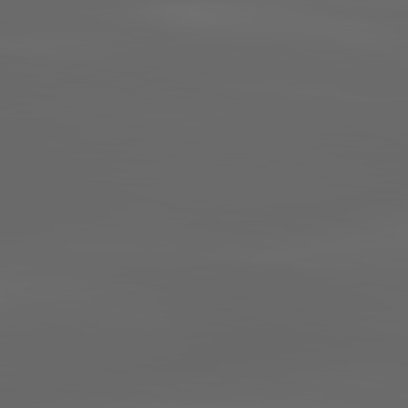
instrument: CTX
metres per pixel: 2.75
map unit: lApd
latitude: 83.0836
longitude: -136.5357
